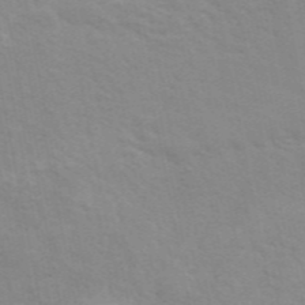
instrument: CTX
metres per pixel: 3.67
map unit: ANa
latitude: 48.8947
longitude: -74.0255
